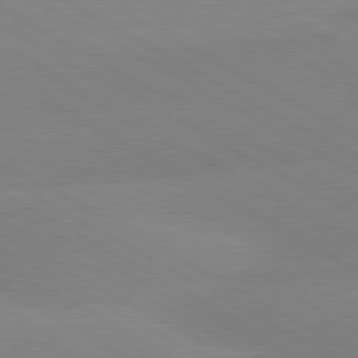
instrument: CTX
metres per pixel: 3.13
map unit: lApd
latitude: 80.6490
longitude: -153.0081
